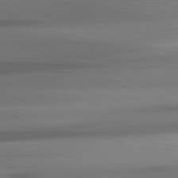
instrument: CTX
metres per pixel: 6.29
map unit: lApd
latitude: 81.6316
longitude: -142.0444
